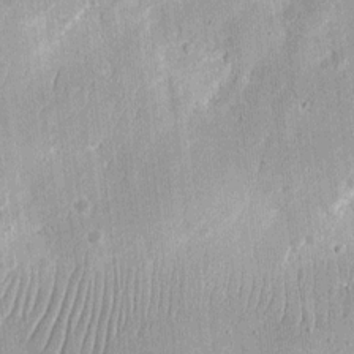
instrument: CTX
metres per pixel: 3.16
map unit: Nhu
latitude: 12.9703
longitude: -73.8206
